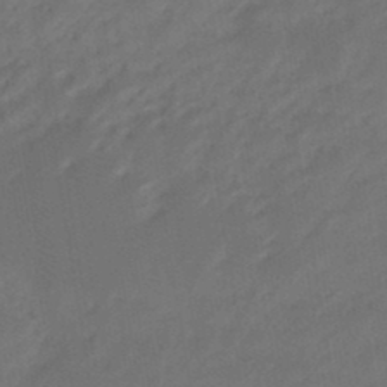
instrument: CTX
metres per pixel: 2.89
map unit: eHb
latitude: -46.6707
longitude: 84.9919
